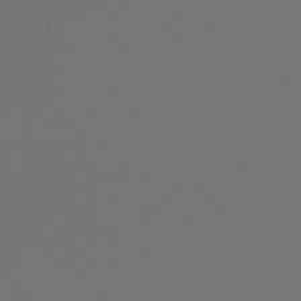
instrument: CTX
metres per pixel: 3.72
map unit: lHb
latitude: -47.3509
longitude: 59.5777
